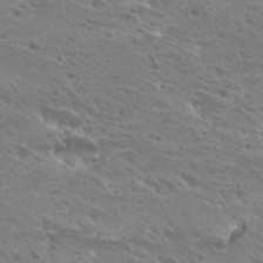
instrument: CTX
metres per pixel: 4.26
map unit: Hto
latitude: 28.2144
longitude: -39.7450
